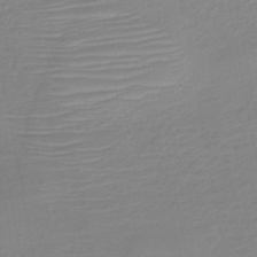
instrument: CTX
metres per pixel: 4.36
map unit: HNb
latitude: -45.9367
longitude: -43.4993
